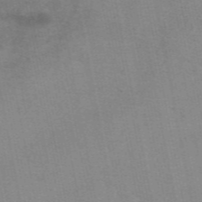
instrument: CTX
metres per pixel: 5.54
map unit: eAb
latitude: 49.2537
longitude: 103.6911
